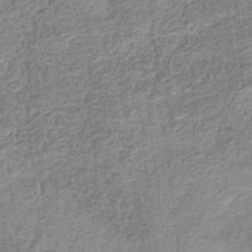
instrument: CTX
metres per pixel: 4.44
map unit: eHb
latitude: -35.8800
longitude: 79.7477
